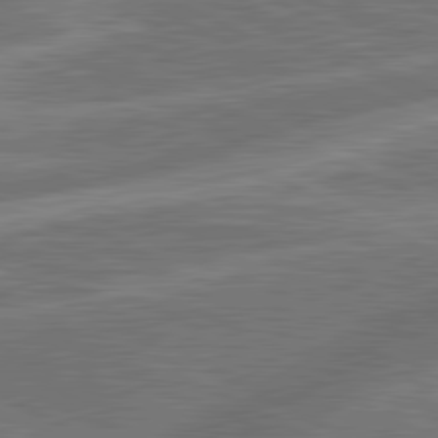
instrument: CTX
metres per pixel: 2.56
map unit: lApd
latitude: 81.2726
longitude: -167.2726
